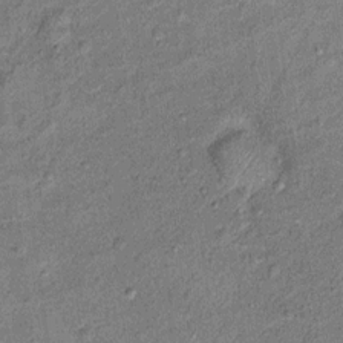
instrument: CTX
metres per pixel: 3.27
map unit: Ht
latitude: 11.8017
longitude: -39.8394
